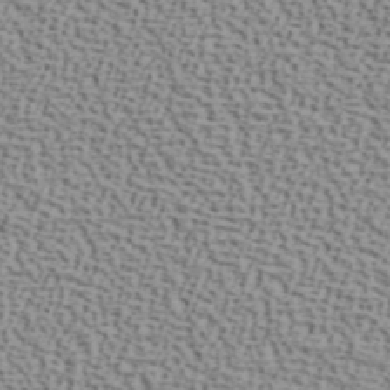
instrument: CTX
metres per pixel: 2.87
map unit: ANa
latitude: 40.7435
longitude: 29.7478
